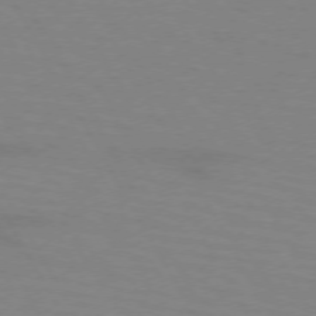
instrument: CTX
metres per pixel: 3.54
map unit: lApd
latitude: 72.1011
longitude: -56.9702
